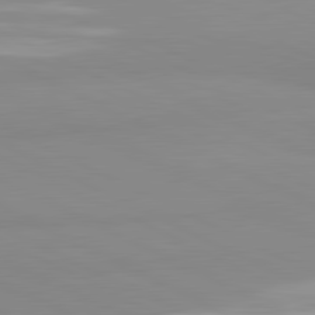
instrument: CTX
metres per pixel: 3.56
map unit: lApd
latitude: 81.5182
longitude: 179.5399
